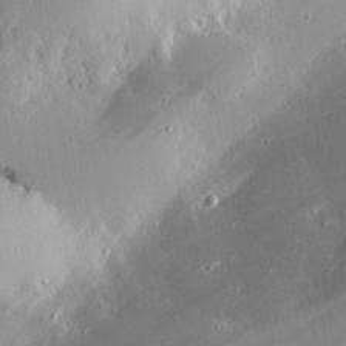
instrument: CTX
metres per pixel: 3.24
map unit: eHh
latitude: 24.1388
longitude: -90.4979
